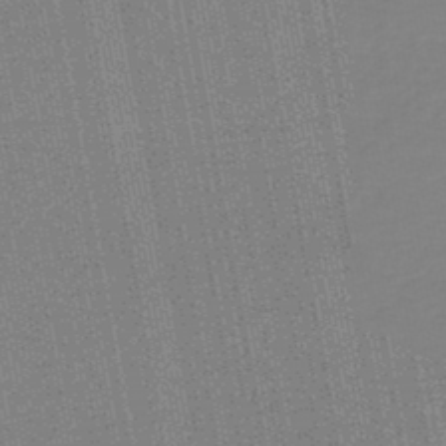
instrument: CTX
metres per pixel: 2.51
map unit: HNb
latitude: -45.1053
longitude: 54.0283
